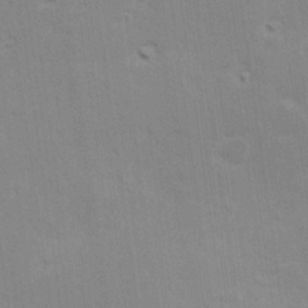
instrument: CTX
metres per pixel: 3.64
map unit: Hve
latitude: 25.6316
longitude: -94.0822
